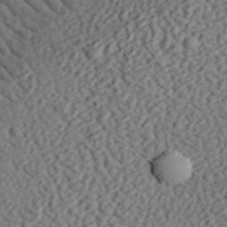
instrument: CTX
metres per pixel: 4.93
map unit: eHh
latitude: 37.2348
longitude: -79.3482
